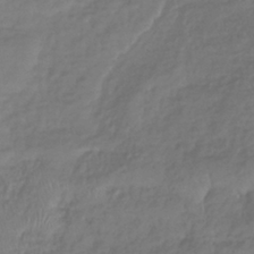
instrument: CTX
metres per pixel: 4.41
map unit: lHb
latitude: -39.3132
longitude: 71.2565
